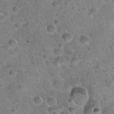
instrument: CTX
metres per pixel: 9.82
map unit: Hto
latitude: 21.8584
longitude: -53.0648
